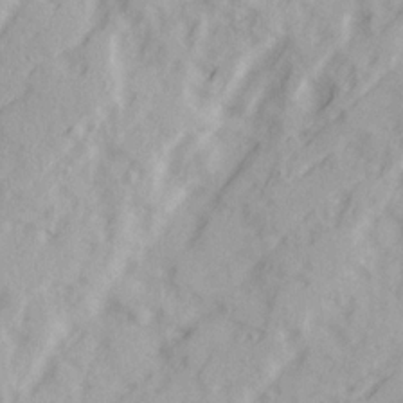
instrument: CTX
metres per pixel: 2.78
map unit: Ave
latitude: 22.1578
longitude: -131.8395
